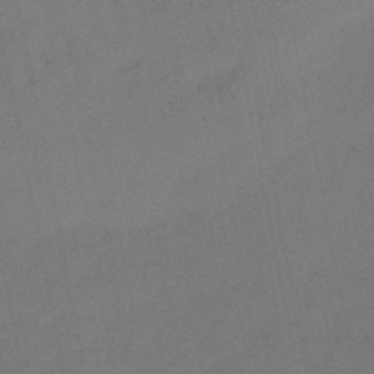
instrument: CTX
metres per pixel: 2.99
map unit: eHb
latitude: -47.3320
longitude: 81.1998
